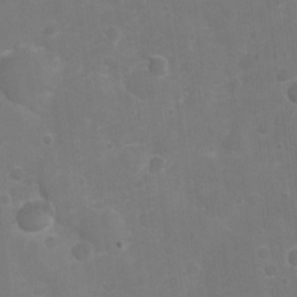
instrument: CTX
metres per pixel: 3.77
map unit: Nhu
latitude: 2.5734
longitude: -16.8758
